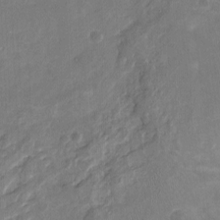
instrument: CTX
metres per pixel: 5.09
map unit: Nhu
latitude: -16.5385
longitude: -57.6882
